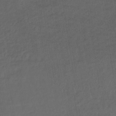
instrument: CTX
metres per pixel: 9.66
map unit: lHb
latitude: -38.8975
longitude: 71.3321
